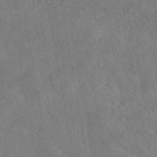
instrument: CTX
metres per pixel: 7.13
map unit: eAb
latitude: 47.1970
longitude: 127.8233
